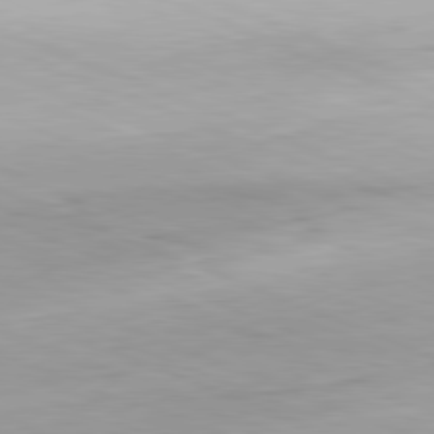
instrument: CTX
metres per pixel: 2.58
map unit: Hpe
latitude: -82.1606
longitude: 14.3684
